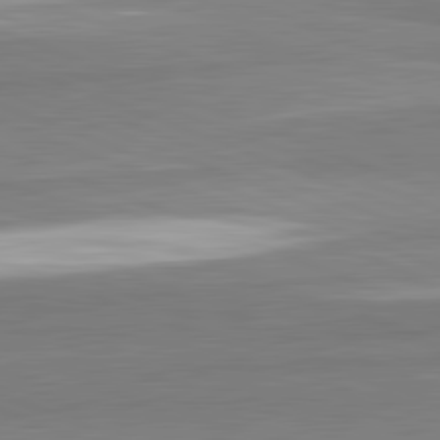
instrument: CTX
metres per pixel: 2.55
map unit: lApd
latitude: 82.3089
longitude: 173.6155
